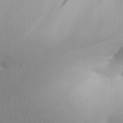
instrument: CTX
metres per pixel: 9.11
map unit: Aa
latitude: 32.2523
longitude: -143.8206
